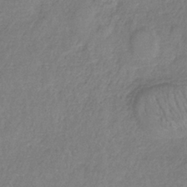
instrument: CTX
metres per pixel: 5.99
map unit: HNb
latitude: -35.5966
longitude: 55.6722
